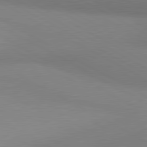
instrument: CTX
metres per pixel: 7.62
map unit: lApd
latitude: 80.5735
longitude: 127.6910
